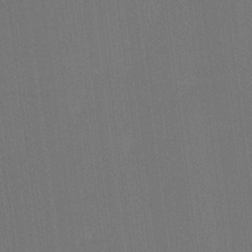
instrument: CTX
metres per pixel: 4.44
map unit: lAa
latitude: 11.9717
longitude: -108.0633
